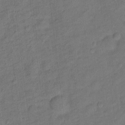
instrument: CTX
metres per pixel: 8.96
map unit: Ht
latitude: 9.9528
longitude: -40.0444
